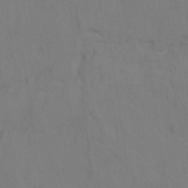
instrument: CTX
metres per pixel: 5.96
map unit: Ave
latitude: 15.3671
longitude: -129.8205
